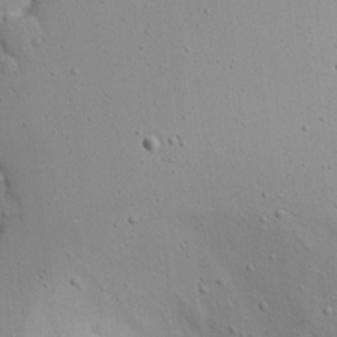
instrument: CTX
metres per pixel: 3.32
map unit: eHh
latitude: 17.2915
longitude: -71.6883
